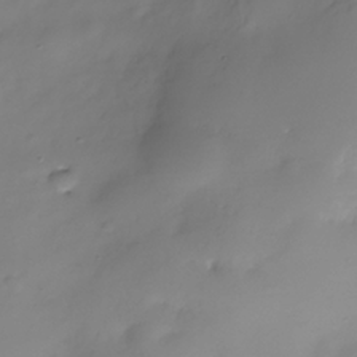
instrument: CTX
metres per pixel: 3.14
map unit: Nhe
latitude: -37.2753
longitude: -112.2144
